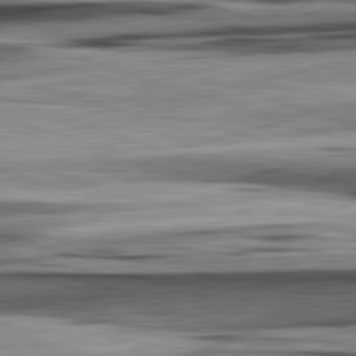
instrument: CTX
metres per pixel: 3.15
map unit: lApd
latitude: 82.5734
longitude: 160.6330
